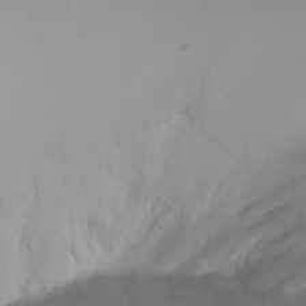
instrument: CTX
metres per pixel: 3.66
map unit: Ht
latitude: -1.7100
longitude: -61.7071
